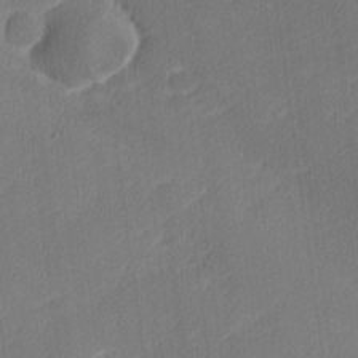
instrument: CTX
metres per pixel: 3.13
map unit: lHvf
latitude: 25.5182
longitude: 141.6344
